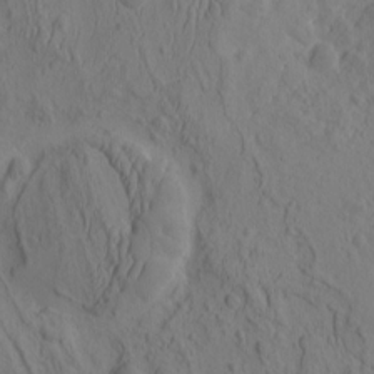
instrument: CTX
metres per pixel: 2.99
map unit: eHh
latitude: -1.3888
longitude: 16.0094
